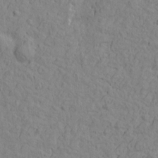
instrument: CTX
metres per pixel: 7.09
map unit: Htu
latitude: -2.1983
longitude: -175.5182
